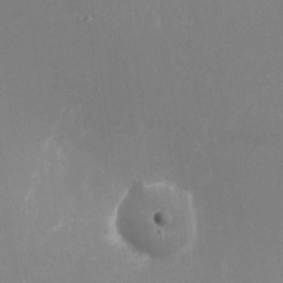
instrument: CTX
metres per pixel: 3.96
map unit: Nhu
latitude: -23.8989
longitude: -72.0822
